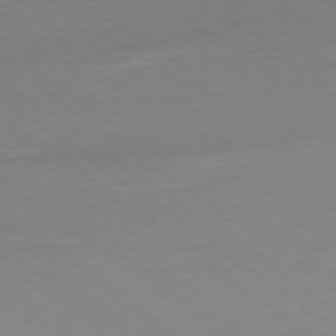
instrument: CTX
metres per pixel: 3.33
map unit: Ap
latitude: -78.5384
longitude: -94.9325
